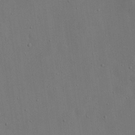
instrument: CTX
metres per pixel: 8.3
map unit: Nhu
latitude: 19.2348
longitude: -72.3657
